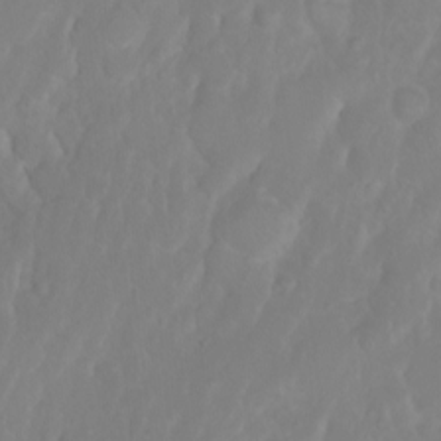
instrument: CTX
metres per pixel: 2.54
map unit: eHh
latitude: 1.2726
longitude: -55.8016
